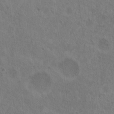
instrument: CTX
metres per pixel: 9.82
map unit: Nhu
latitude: 18.8569
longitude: -30.2712
